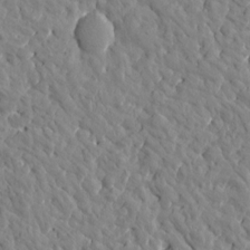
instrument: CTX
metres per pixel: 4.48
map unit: Htu
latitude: 1.5560
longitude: 179.1620
